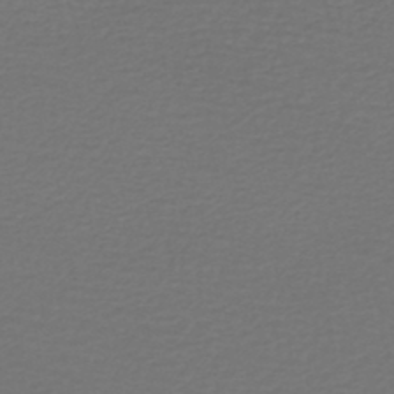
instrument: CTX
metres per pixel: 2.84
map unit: HNhu
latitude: -47.9367
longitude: 96.8597
